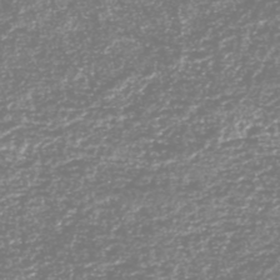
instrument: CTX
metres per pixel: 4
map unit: HNhu
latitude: -46.6518
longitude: 29.1431
